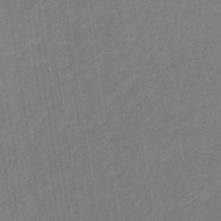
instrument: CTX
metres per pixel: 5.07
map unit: eHb
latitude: -44.7841
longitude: 87.5210
